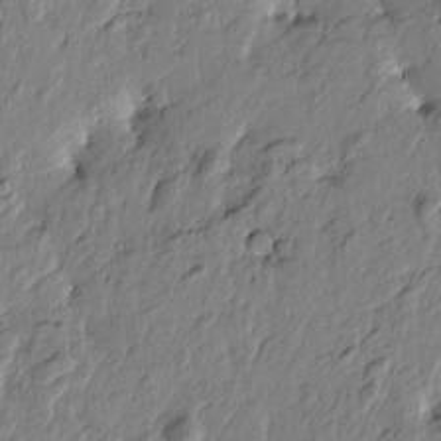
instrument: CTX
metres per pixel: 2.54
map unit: Htu
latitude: -3.0864
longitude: 179.5210
